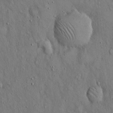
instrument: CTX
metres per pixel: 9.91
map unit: Hto
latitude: 15.0648
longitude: -58.5357
